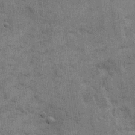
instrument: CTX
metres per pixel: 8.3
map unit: eHh
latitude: 11.8206
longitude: -65.1970
